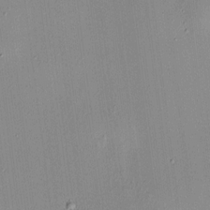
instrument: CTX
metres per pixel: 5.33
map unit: HNhu
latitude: 8.2334
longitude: 13.4643
